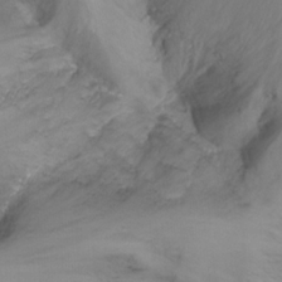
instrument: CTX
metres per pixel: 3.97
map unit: Nhu
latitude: -15.5399
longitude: -54.4223
